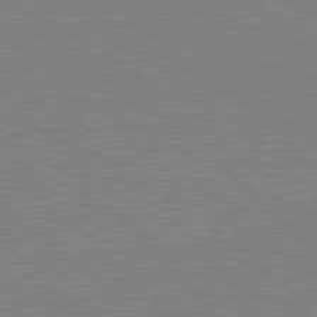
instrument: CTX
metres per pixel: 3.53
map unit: lApd
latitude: 81.0647
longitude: 151.6722
